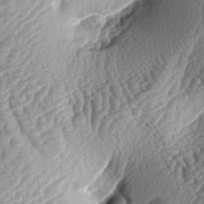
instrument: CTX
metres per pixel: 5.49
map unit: lAa
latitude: -4.2172
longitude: -128.1200
